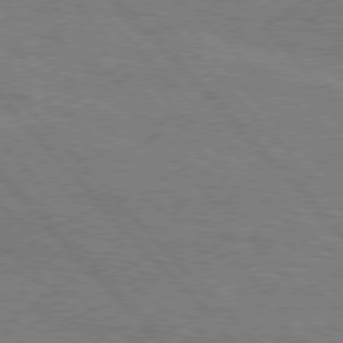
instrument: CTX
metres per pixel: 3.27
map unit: Hpe
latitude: 76.7246
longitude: -161.1403
